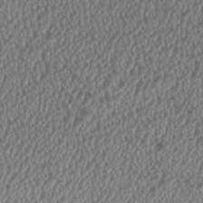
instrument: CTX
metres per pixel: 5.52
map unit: HNhu
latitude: -1.1998
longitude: -0.2522
